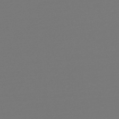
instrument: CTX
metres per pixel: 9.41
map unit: lHb
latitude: -47.3509
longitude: 66.2361
